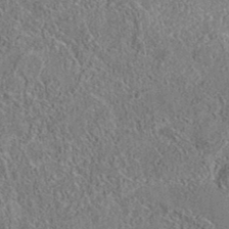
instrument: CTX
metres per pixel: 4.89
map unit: eAb
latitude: 35.6694
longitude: 113.3888
